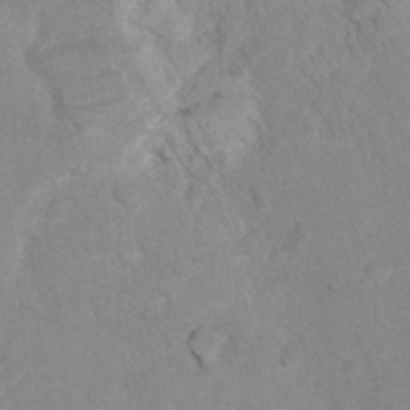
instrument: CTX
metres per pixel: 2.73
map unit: Ht
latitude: 3.7071
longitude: -27.8395
